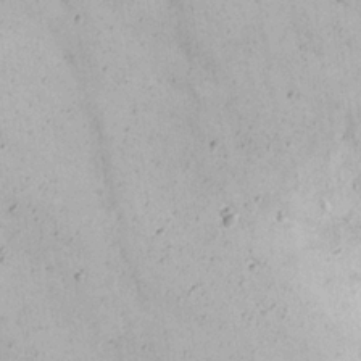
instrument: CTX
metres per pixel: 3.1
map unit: Nhu
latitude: 22.3089
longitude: -68.8758
